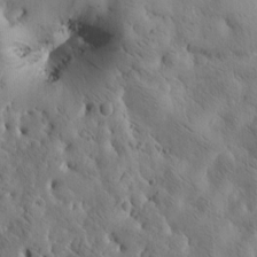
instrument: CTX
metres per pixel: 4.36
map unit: Htu
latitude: -3.4076
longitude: 170.6519
